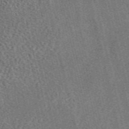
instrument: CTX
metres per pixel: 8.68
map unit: eAb
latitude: 45.0458
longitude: 111.6532
